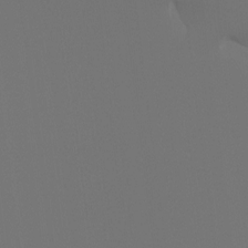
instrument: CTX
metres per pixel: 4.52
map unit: Hto
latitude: -7.7099
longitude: -49.4426
